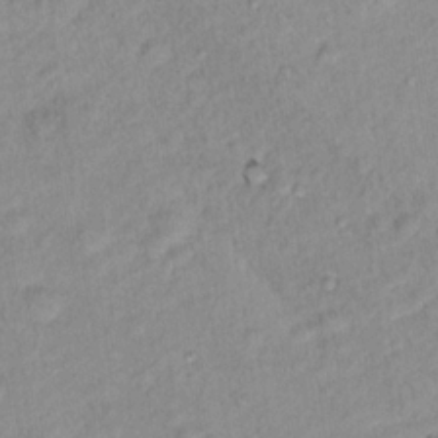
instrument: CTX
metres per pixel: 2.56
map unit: Nhu
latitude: 16.3845
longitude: -32.9514
